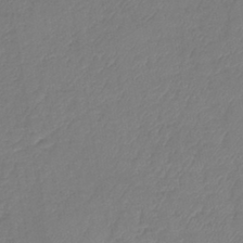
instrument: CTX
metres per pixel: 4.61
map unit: eHb
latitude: -41.5210
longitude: 81.5021
